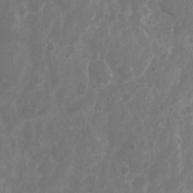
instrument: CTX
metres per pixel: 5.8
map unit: Nhu
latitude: 5.4048
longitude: -17.0647
